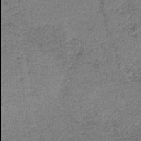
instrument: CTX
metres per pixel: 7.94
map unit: HNb
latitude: -35.5777
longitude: 54.0094
